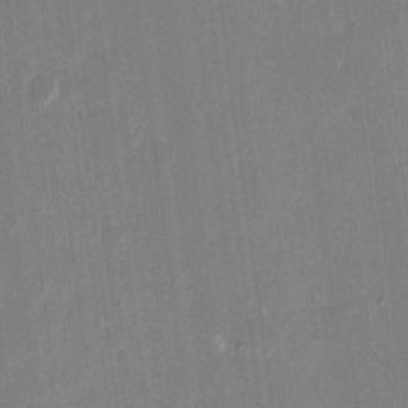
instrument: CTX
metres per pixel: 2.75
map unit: eHh
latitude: 11.1970
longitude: -69.9717
